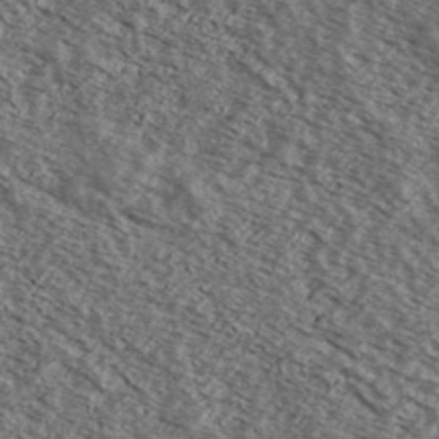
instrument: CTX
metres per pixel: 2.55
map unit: Ave
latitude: 38.4979
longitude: -109.1592
